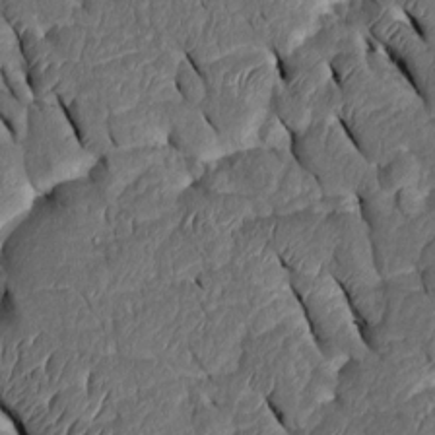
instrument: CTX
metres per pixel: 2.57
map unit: Htu
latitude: 0.0255
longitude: 149.3699
